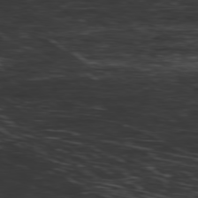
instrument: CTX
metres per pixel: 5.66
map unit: Hpe
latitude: -79.0297
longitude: 13.2187
